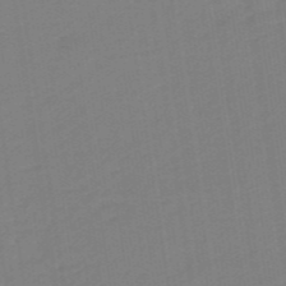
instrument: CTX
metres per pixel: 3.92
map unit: eHb
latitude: -48.0661
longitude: 87.6155
